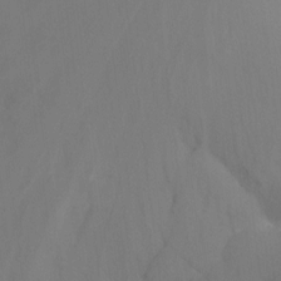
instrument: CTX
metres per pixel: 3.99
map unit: Nhu
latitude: -15.5966
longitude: -55.1025
